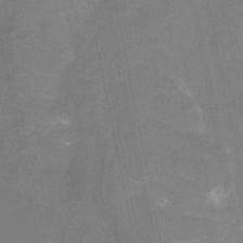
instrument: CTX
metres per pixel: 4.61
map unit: HNhu
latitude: -28.5952
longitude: 67.0675
